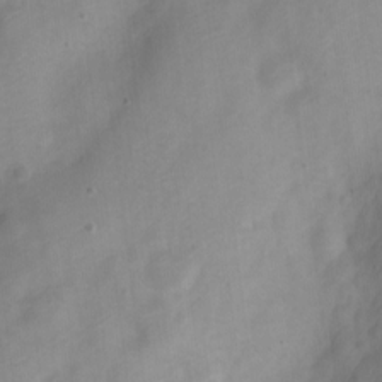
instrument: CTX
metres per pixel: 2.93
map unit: Nve
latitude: -22.3118
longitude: 106.5385
